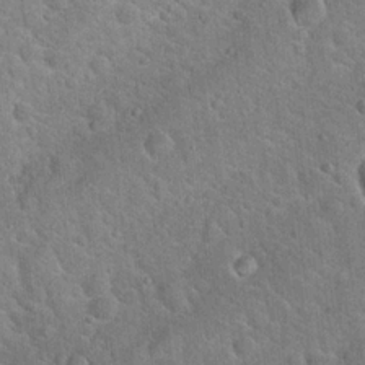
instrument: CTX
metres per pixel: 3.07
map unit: Hto
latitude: 18.8758
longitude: -50.6679
